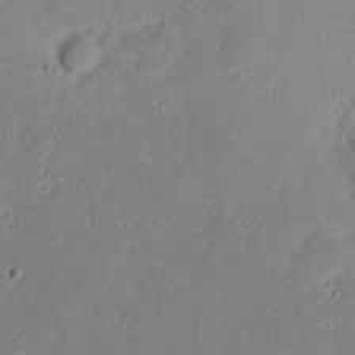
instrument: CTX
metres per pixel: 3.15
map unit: eHh
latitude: 20.4601
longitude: -72.5168
